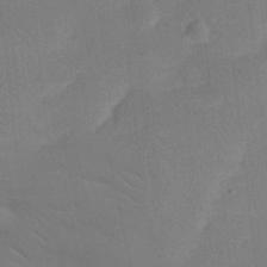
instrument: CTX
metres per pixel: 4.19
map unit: Nhu
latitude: 23.9150
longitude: -73.1781
